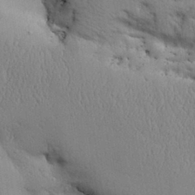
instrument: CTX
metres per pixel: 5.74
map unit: Aa
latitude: 31.6127
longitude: -144.9136
